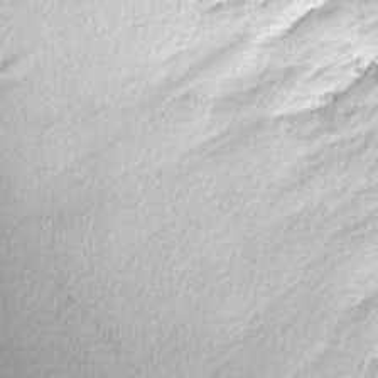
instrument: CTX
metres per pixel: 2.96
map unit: lHvf
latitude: -14.1984
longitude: -99.8772
